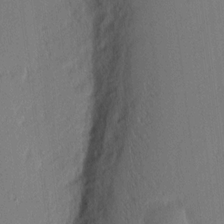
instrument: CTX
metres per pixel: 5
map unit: eHh
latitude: 2.8002
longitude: -76.8758
